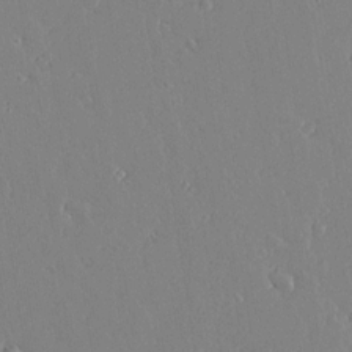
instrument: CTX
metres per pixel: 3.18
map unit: lAvf
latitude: 17.5182
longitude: -126.4790
